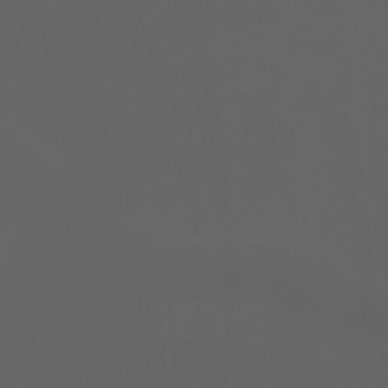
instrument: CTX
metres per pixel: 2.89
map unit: Ht
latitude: -3.1620
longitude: -60.7246
